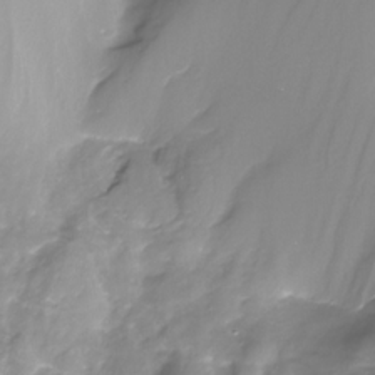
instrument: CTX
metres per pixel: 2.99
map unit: Nhe
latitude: -32.2362
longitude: -93.4804
